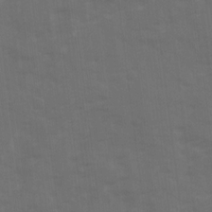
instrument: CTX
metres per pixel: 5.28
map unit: Ave
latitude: 19.2348
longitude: -130.5546
